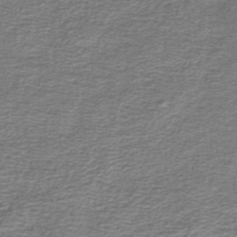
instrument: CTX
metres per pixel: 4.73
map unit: lHb
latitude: -44.9920
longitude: 57.3887
